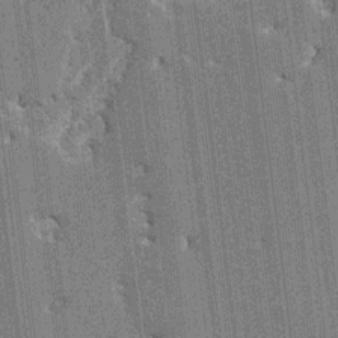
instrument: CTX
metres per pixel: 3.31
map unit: HNhu
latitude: 5.7827
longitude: -5.7639
